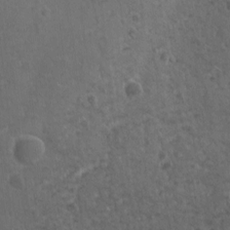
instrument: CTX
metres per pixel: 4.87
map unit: lAvf
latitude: -10.0850
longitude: -120.5546
